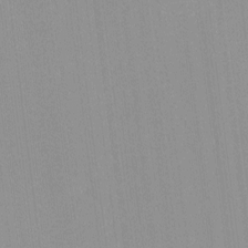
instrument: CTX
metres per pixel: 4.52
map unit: lHvf
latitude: -13.3699
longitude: -103.2915
